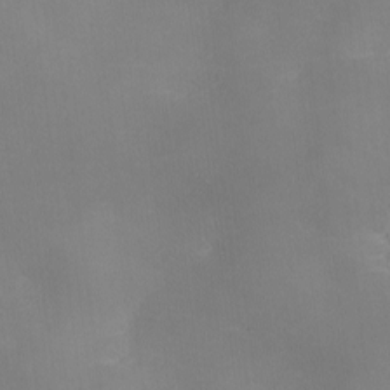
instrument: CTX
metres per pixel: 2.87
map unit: Ave
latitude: 0.2900
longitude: -114.3656
